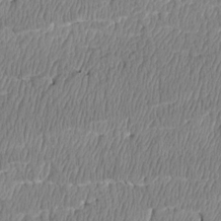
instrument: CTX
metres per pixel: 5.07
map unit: Htu
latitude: 3.5371
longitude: 150.0661
